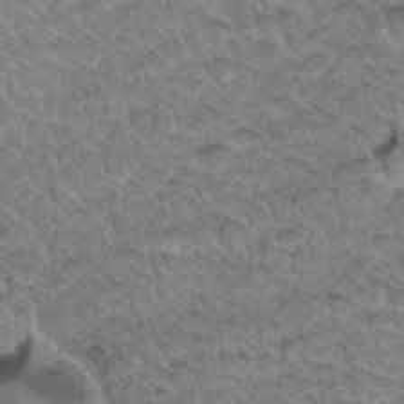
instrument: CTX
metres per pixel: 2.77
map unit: Hto
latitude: 34.2711
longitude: -48.1011
